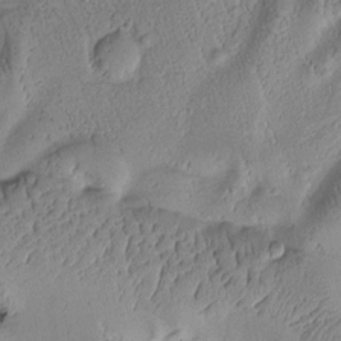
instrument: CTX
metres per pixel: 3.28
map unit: Htu
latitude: -1.2187
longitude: 172.9164
